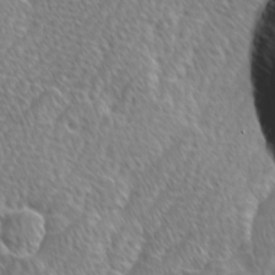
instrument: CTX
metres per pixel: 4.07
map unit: Ave
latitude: 9.2537
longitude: -105.9906
